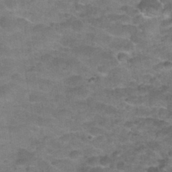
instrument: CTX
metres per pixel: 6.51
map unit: Nhu
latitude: 32.1577
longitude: -53.5182
